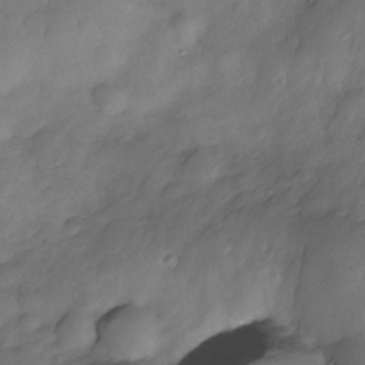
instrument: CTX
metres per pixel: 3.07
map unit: Nhe
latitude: -33.7289
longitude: -144.0633
